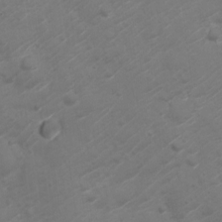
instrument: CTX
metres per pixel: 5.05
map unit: Nve
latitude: -20.2739
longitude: 106.2740
